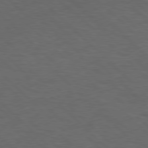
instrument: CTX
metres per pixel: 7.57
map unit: lApd
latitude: 77.5560
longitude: -60.2522
